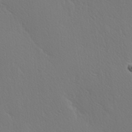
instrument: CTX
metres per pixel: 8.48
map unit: Hve
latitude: 19.4048
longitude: 149.8234
